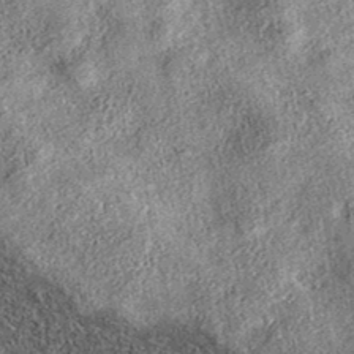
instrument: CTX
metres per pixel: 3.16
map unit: eAb
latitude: 36.6679
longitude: 107.0486
